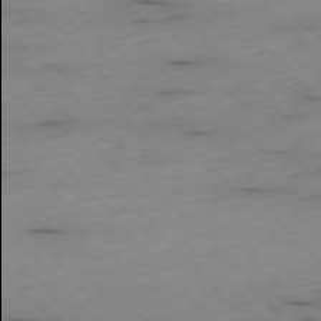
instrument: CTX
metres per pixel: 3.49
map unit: Ap
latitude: -76.6896
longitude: -89.9906
